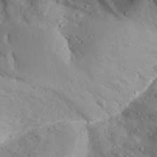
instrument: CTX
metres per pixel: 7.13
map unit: Aa
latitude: 24.0633
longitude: -132.1200
